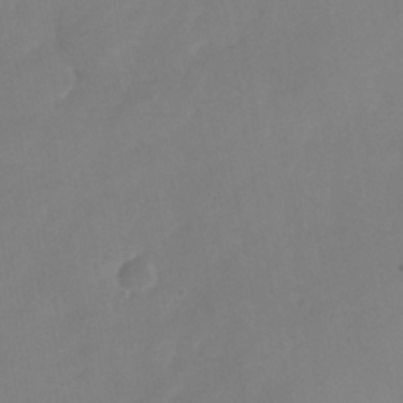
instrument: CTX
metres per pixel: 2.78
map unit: Nhu
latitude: -25.8989
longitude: -70.0822
